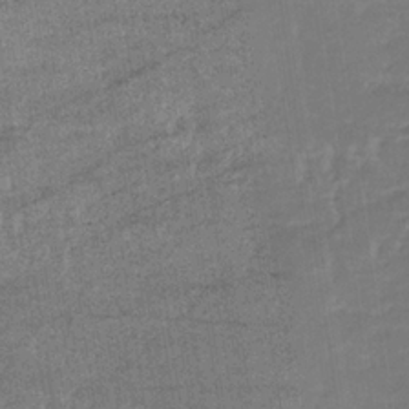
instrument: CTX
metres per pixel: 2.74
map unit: lHb
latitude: -34.3873
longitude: 71.0487
